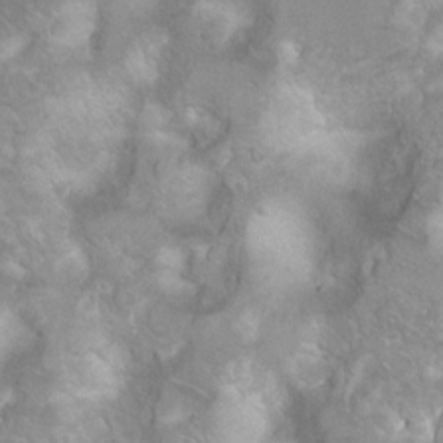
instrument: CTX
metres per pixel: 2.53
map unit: Ht
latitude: 2.4412
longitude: -24.7057
